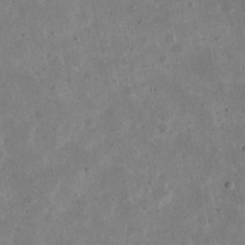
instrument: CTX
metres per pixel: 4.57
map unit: eHh
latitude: 21.9339
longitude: -68.2145
